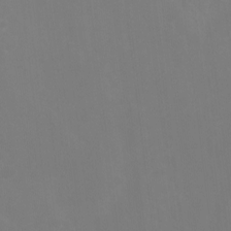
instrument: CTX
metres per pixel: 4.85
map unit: Hto
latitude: -7.5588
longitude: -39.0080
